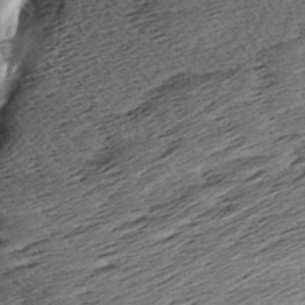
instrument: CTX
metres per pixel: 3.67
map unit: Aa
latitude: 8.2145
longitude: -140.7246
